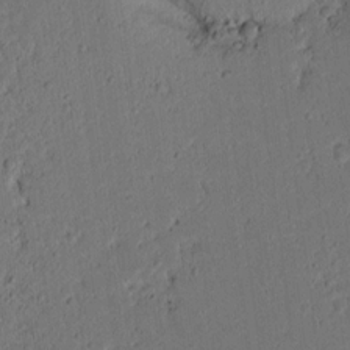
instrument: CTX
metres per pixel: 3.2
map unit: lAvf
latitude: 9.3104
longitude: 166.6141
